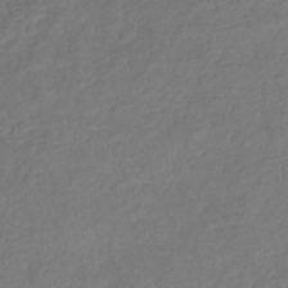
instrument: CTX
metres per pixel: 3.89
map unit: lHb
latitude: -38.9920
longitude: 73.9367
